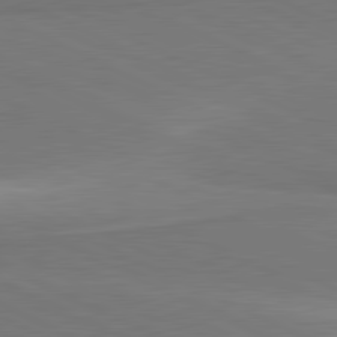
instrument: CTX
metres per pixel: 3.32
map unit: lApd
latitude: 81.3671
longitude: 157.0675
